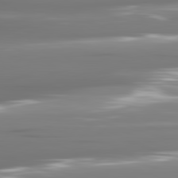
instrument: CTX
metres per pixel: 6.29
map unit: lApd
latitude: 81.3859
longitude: -141.8961
